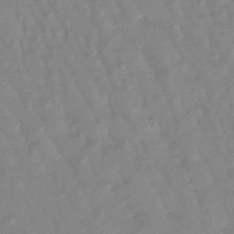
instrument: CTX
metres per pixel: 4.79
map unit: lHb
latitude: -48.4629
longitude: 79.5399
